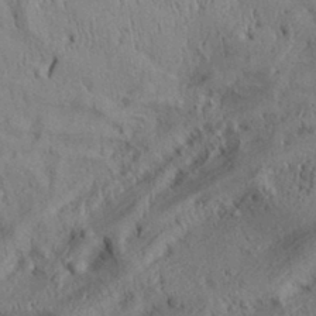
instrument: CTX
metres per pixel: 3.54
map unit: Aa
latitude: 32.2711
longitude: -136.7247
